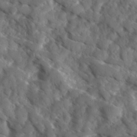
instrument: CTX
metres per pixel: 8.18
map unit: Ave
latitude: 17.6694
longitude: -131.3104
